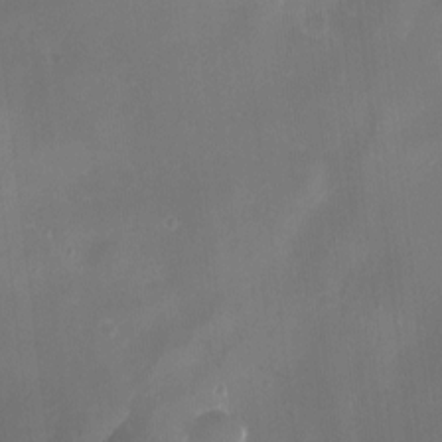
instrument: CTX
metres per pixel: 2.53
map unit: eHh
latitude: -6.2361
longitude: -77.7827
